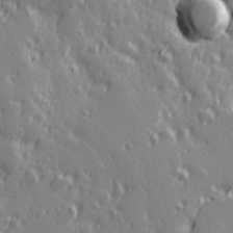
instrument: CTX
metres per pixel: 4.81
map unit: Hve
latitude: 26.1200
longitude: 146.6896
